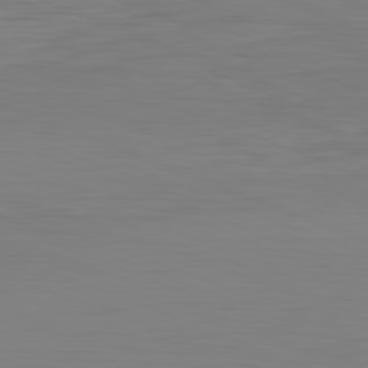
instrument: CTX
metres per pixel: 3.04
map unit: Hpe
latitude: -82.2550
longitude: 7.6344
